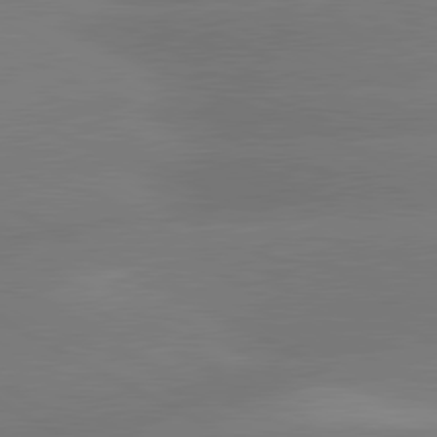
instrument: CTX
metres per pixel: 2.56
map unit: lApd
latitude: 80.8191
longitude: -150.5168
